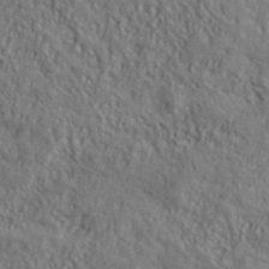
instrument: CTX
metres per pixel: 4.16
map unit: lHvf
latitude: 39.0269
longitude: -91.0458
